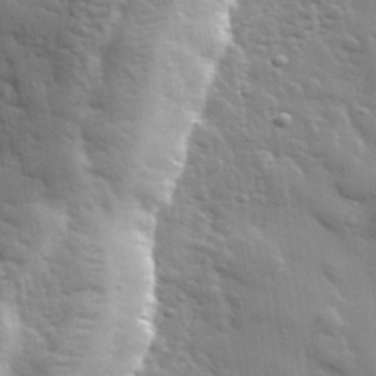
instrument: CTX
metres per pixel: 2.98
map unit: lHvf
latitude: 33.8961
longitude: -81.6505
